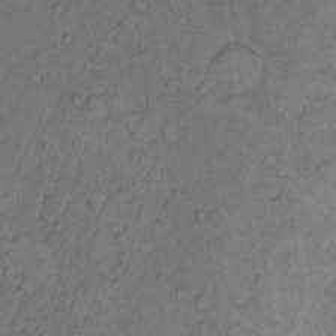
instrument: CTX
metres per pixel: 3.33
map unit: Hto
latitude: 8.9325
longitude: -58.8947
